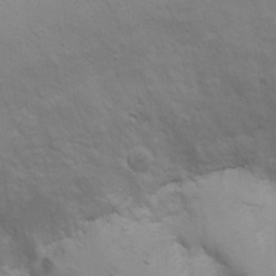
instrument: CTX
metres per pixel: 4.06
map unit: Ht
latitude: 3.5560
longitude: -27.3104
